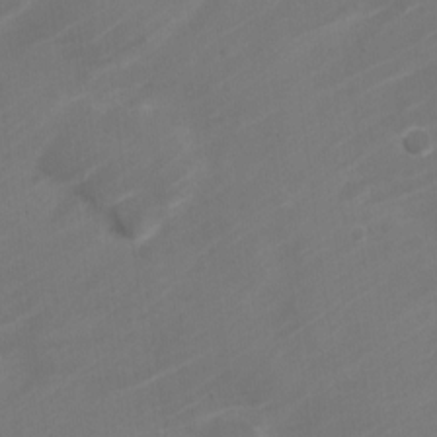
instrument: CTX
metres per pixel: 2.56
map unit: Nve
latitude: -21.0297
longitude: 106.6708
